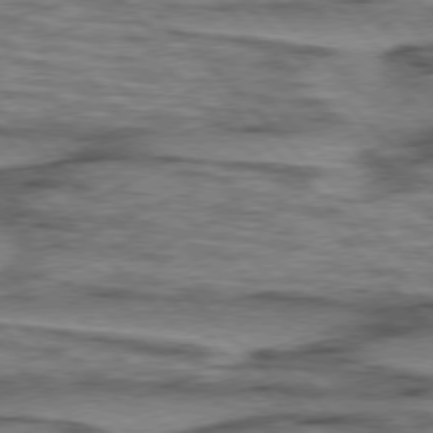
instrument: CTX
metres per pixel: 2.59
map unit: lApd
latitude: 76.7246
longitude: -77.7449
